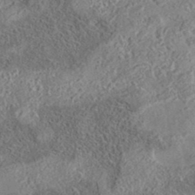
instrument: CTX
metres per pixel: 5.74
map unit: eAb
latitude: 35.8583
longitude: 108.2928
